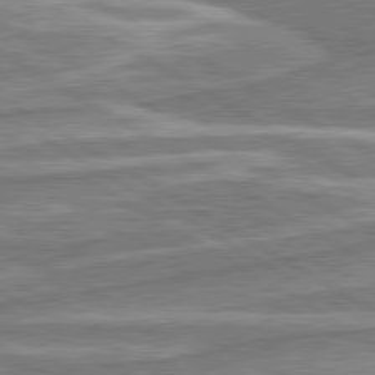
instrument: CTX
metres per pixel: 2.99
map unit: lApd
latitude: 80.5924
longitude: -177.2915
